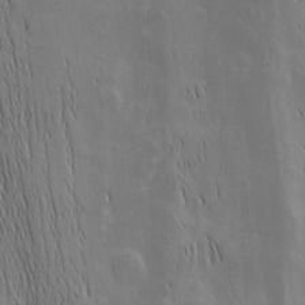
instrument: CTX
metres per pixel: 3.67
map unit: Nhu
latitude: -5.2942
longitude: -151.7827
